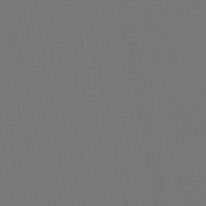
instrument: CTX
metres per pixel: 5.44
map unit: lHb
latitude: -50.5574
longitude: 79.9745
